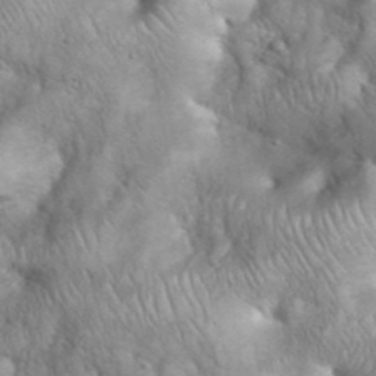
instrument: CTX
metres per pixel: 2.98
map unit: eHh
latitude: 38.9891
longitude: -57.4426
